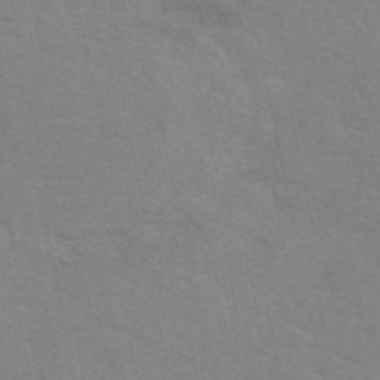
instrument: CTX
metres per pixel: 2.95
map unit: eAb
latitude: 50.7813
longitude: 111.4643
